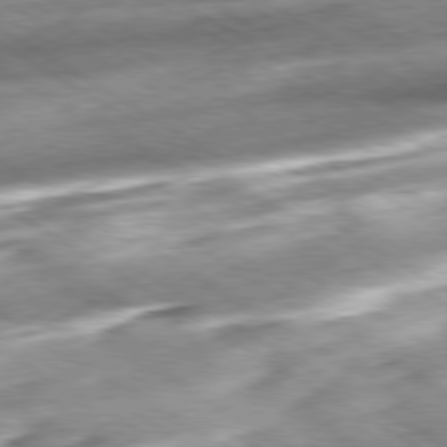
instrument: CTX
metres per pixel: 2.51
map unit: Hpe
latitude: -80.5196
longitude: 22.0661
